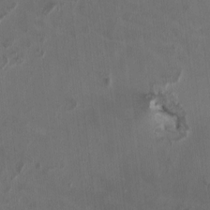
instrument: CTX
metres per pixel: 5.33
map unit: HNhu
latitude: 1.7071
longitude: -3.8394
